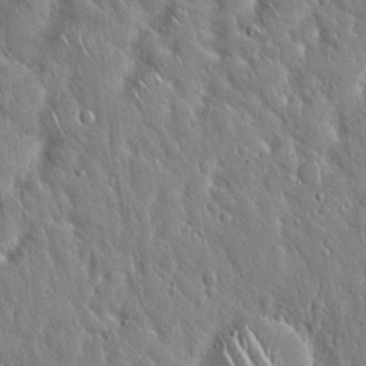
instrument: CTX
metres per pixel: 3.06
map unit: Hto
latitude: 18.0255
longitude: -57.3481
